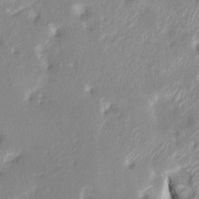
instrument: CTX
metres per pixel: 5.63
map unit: HNhu
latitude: 7.2726
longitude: -2.8569
